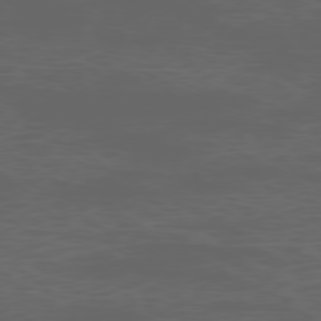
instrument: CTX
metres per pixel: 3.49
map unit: Ap
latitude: -77.9367
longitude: -74.8758
